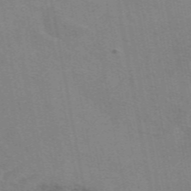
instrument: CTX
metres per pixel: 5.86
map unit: eAb
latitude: 49.6505
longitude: 105.2376
